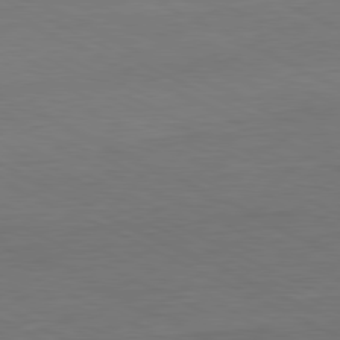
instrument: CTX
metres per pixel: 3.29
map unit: Ap
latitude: -81.4455
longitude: -70.3656
